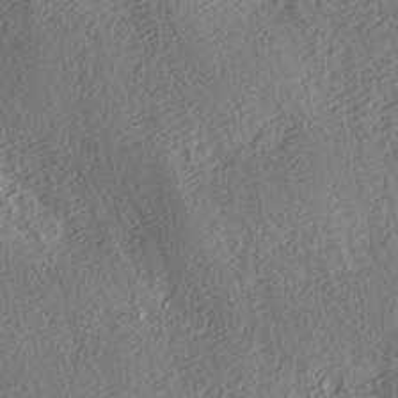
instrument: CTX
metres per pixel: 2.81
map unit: lAa
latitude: 3.8961
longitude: -112.4790
